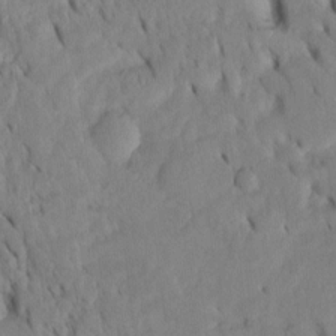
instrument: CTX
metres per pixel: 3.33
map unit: Htu
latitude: -3.2186
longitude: 152.0850
